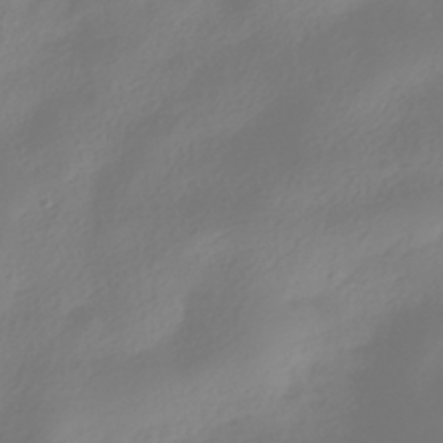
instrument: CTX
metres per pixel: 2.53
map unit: HNhu
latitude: -40.5763
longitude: 100.5384
